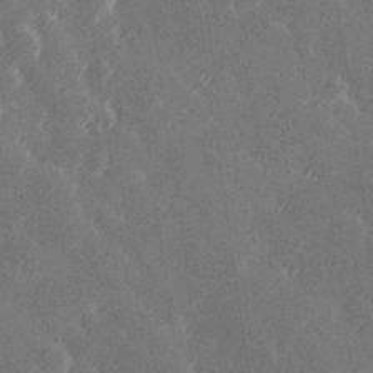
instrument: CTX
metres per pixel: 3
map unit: Hve
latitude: 27.1592
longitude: 145.8234
